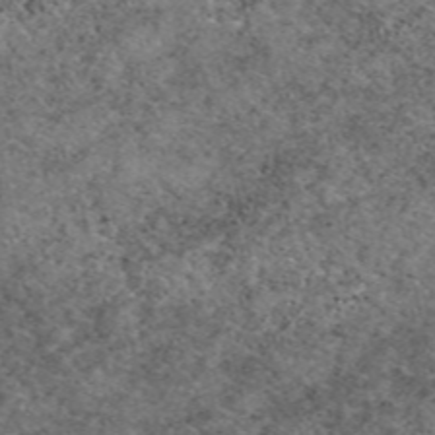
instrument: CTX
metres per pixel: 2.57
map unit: eAb
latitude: 49.1025
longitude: 113.3510
